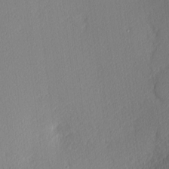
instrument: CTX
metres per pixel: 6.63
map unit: Nhu
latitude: 2.8947
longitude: -75.9717
